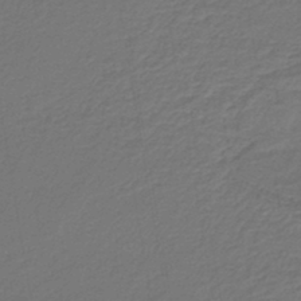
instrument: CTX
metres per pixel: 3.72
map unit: lHb
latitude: -43.5588
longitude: 60.2551
